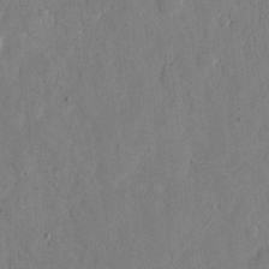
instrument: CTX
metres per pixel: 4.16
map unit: eHh
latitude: 12.7058
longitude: -68.1578
